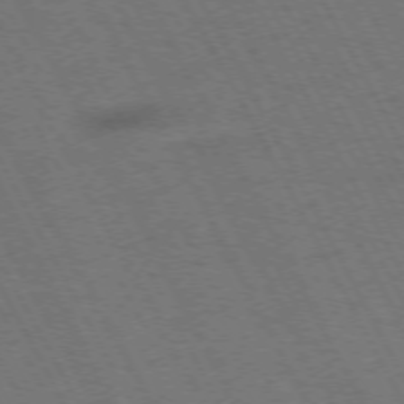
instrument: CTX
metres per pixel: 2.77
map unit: Ap
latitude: -74.5196
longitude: -74.9892
